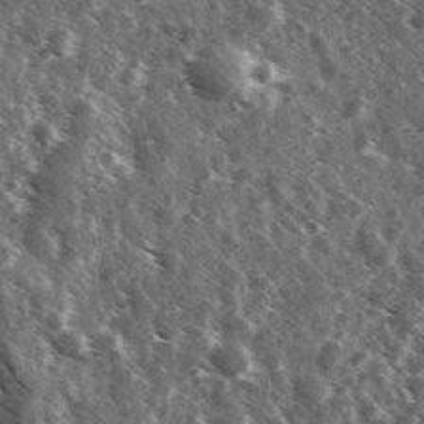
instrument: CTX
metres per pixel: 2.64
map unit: Ave
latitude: 37.7450
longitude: -108.4034
